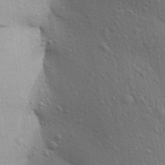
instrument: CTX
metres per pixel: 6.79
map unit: Aa
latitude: 28.6112
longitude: -147.3104
